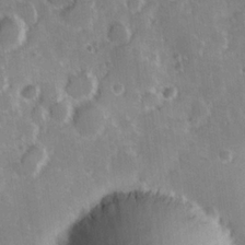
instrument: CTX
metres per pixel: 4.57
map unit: Hve
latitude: 24.0255
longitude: 146.9353
